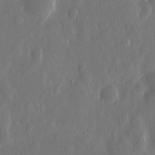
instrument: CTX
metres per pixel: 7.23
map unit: eHh
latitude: 13.4993
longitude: -72.3846
